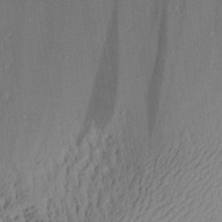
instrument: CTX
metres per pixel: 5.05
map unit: Aa
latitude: 30.2523
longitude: -132.8002
